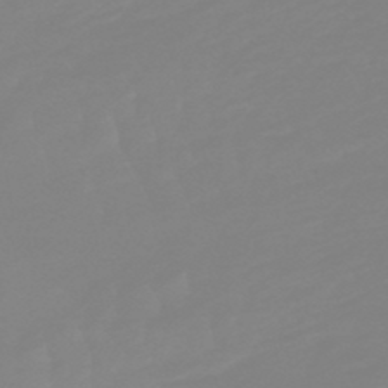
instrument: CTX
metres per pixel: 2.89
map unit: lHb
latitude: -49.2565
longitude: 82.1228
